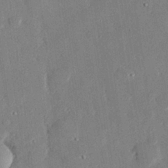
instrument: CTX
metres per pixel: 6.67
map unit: eHh
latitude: 28.9325
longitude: -80.9892
